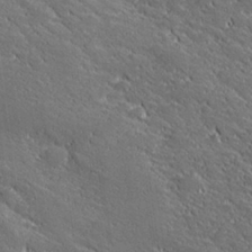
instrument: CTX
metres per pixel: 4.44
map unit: lHvf
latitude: 27.6316
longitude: 141.5588
